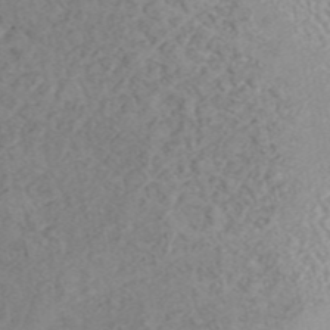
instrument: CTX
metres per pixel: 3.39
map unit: ANa
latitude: 45.9528
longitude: 24.1795
